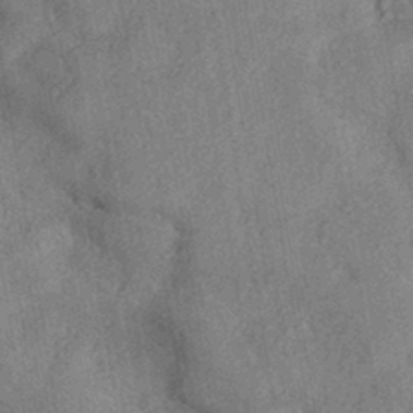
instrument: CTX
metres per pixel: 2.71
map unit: eHh
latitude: -42.1416
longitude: 120.7652
